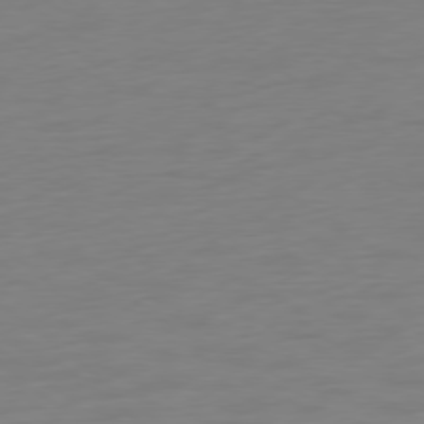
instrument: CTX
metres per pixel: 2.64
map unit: Ap
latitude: -78.6707
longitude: -66.3656
